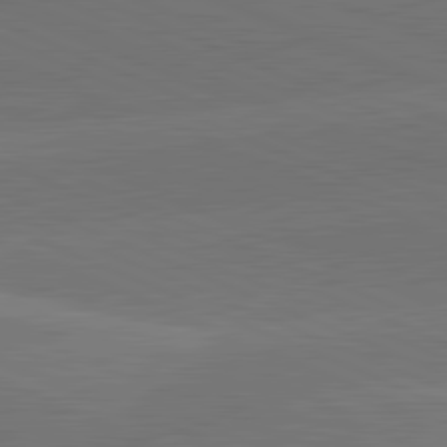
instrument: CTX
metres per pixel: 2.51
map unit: lApd
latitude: 82.0822
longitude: -155.3104
